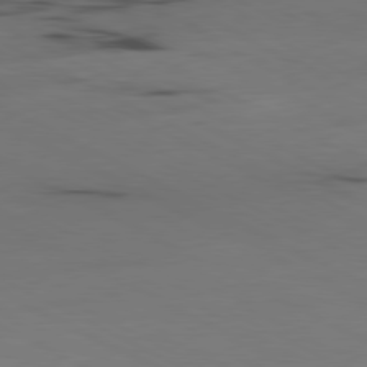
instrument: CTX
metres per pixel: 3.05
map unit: Ap
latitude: -80.8597
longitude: -94.9892
